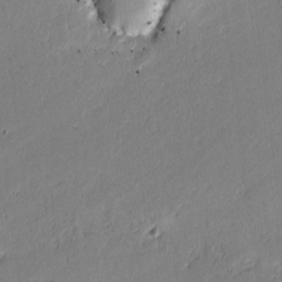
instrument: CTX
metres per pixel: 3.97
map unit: lAvf
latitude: -0.4818
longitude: -106.8947
